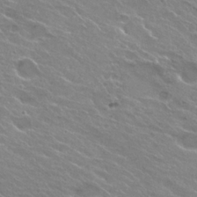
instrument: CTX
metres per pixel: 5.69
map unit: Hto
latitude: 25.4237
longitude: -37.6883
